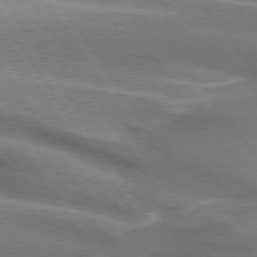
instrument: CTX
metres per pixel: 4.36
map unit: lApd
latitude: 74.6491
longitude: -63.0270
